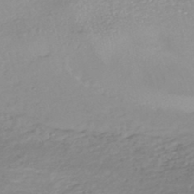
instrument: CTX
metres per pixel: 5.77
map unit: HNhu
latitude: -47.3509
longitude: 96.6708
